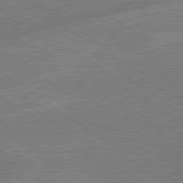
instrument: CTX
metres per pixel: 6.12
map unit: lApd
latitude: 79.2915
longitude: -144.9325
